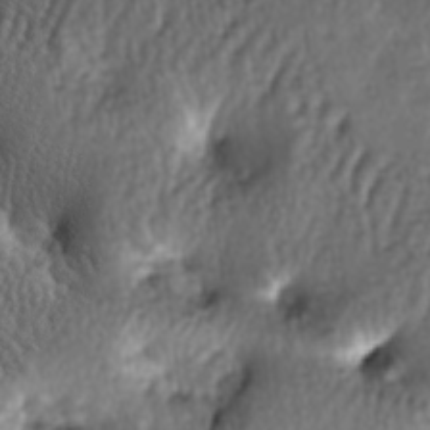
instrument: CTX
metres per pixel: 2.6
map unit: lAa
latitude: -6.3306
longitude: -124.9892
